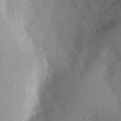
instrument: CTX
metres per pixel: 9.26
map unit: Aa
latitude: 28.4034
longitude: -146.0444
